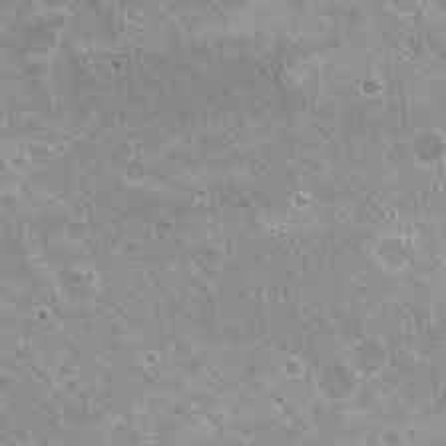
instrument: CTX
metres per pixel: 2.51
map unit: Nhu
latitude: 20.8947
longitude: -31.6883
